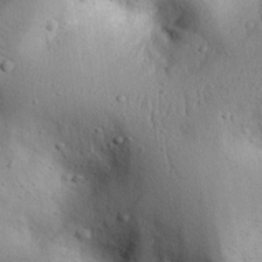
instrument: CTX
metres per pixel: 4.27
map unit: eHh
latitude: 25.1970
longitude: -77.3859
